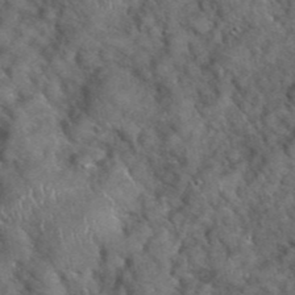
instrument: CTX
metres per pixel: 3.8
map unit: eHh
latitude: 39.4048
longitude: -56.4978
